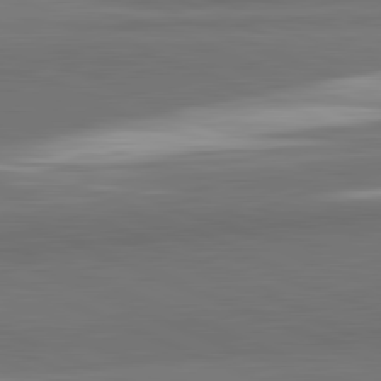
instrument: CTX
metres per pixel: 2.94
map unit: lApd
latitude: 82.2333
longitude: 154.2173
